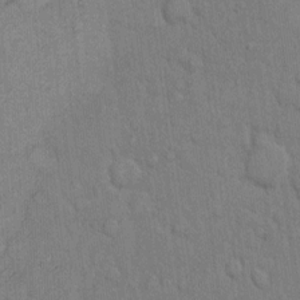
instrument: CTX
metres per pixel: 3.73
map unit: Hto
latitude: 10.5357
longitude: -61.5749
